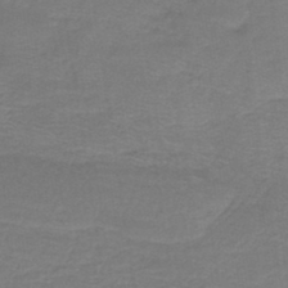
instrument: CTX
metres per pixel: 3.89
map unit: lHb
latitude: -37.9745
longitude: 58.4817
